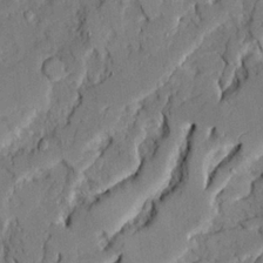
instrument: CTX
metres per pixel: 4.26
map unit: Ave
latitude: 22.2711
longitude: -129.9717
